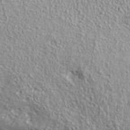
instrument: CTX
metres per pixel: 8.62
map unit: ANa
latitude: 36.9514
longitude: 14.5574
